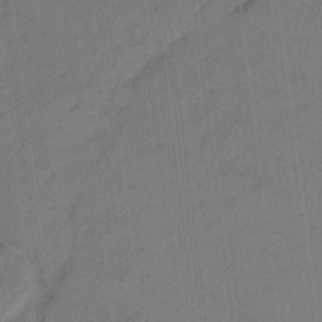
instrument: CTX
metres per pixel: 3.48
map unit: Hto
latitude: 3.7260
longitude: -32.8569
